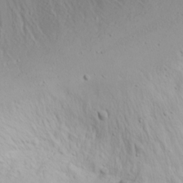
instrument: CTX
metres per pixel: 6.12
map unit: Nhu
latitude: -4.6329
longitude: -81.8205
